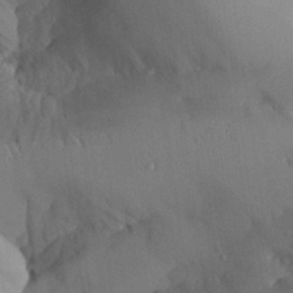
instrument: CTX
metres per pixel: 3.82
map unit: Aa
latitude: 26.0822
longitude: -128.8380
